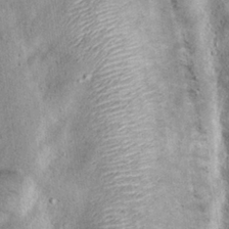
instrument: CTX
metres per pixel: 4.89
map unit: Hto
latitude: 14.8947
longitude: -35.3670
